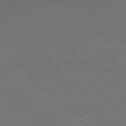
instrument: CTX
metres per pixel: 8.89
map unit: Ap
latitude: -78.0283
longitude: -86.8002
